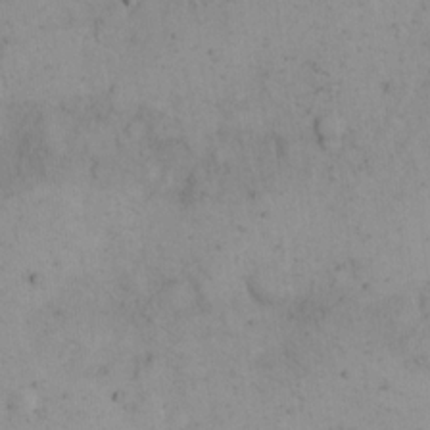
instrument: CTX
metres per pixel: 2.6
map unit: eHh
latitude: 15.1404
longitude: -67.7071
